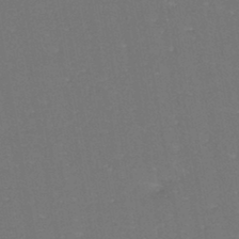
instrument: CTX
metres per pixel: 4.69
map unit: eHh
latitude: -44.7274
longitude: -28.7057
